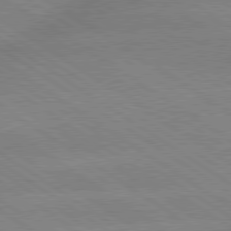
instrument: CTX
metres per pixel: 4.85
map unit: lApd
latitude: 79.6127
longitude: -152.0633
